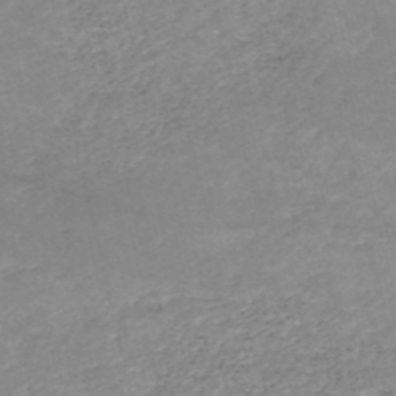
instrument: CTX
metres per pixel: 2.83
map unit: HNb
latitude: -53.7477
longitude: -36.1389
